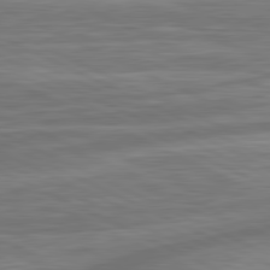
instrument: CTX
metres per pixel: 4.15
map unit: lApd
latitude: 81.2537
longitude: -174.8758
